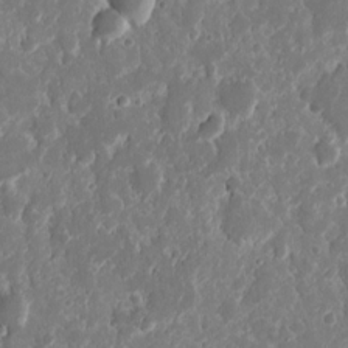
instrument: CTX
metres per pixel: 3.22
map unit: eHh
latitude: 11.3482
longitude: -72.0444
